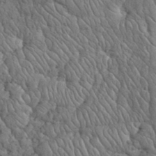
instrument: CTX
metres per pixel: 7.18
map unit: eHh
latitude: 33.9528
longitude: -66.4223
